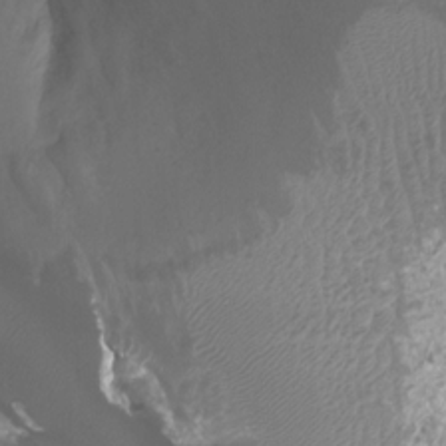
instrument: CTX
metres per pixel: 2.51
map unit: Htu
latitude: 3.7638
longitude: -21.2915
